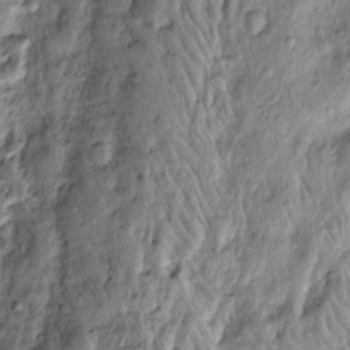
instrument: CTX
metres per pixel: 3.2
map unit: Htu
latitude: -5.3131
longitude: 158.8975
